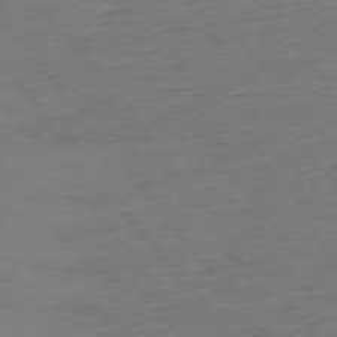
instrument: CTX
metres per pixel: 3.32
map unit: Ap
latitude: -75.7100
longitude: -83.2725
